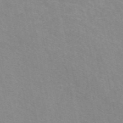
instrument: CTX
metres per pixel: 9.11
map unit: eAb
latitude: 50.3089
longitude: 111.7477
